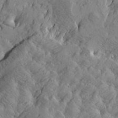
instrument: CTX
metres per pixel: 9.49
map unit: Htu
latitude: -4.3117
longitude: -176.7624
